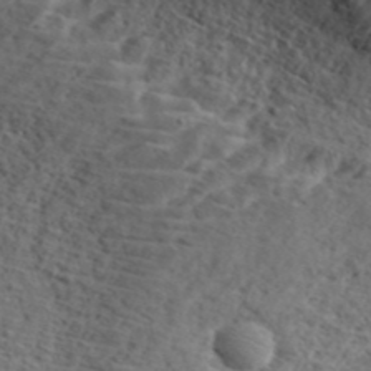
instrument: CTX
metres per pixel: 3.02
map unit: eHh
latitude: 36.8758
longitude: -135.4048
